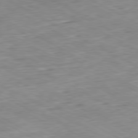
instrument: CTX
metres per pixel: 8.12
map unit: Ap
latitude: -80.5574
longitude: -80.7624
